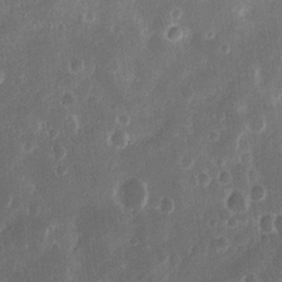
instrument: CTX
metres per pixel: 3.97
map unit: Nhu
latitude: 13.7828
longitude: -73.3482
